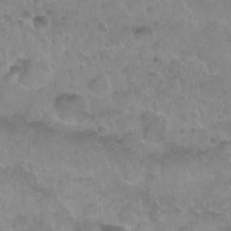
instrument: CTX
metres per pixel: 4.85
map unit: Nhu
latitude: 27.4993
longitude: -53.4805
